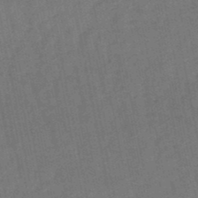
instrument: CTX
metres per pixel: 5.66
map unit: lHb
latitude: -49.2376
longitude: 78.1228
